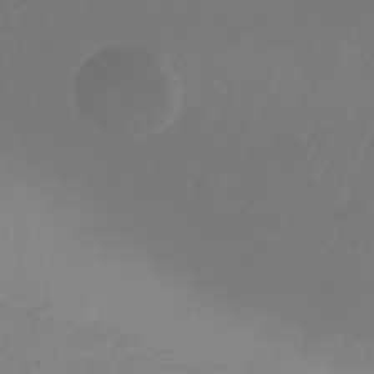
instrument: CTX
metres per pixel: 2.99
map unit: eHb
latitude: -32.5385
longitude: 67.1620
